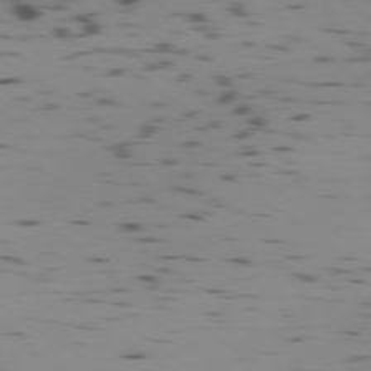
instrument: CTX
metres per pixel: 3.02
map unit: Ap
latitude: -79.3887
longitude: -62.5735
